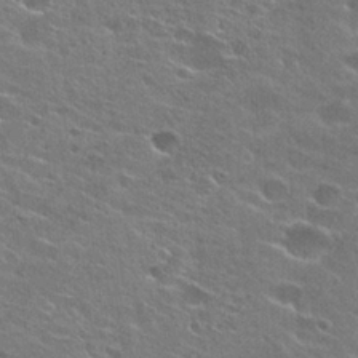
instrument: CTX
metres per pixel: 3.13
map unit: Hto
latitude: 26.1578
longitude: -44.1578
